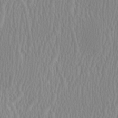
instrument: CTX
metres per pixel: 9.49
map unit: HNhu
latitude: 0.8002
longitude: -0.1011
